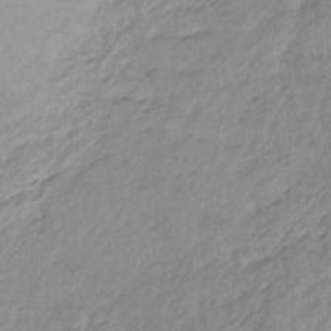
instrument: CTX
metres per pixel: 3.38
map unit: lHb
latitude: -40.5007
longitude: 73.5210
